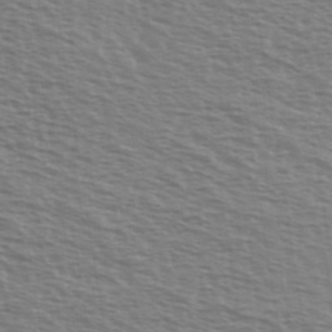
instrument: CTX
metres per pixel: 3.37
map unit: Ave
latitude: 37.8395
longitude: -112.8569
